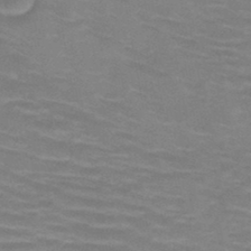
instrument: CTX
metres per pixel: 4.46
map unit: HNb
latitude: -46.7463
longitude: -46.8002
